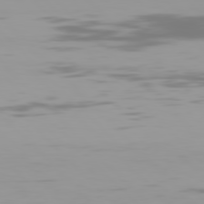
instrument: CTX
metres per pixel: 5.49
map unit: Hpe
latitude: 77.3859
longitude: -163.9906
